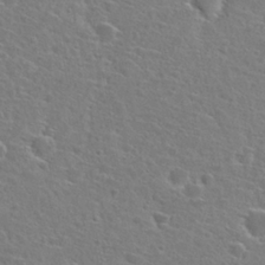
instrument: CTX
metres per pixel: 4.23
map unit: Hto
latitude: 25.9906
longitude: -48.1767
